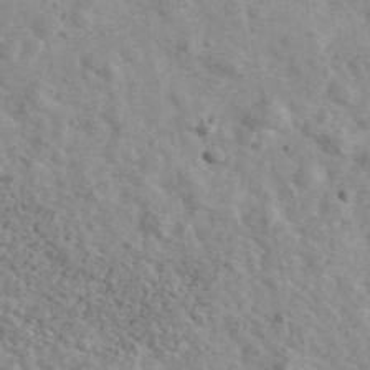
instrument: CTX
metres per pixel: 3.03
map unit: Ave
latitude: 40.7624
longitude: -110.5735
